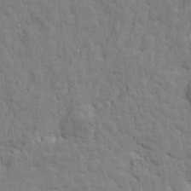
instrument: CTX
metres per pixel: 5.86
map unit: Htu
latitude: -1.7667
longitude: 179.9556
